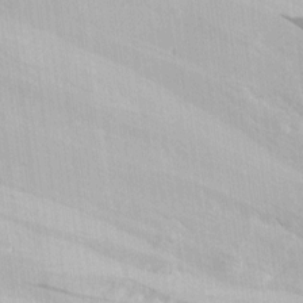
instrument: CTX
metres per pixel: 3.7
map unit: eHh
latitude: 4.8569
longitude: -77.7071
